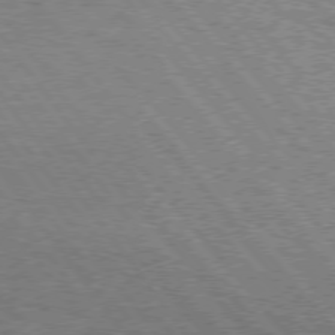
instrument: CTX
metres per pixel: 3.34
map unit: Hpe
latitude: 75.2348
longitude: -150.6679
